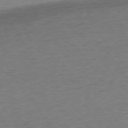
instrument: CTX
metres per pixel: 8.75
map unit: Ap
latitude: -75.3699
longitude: -89.4805
